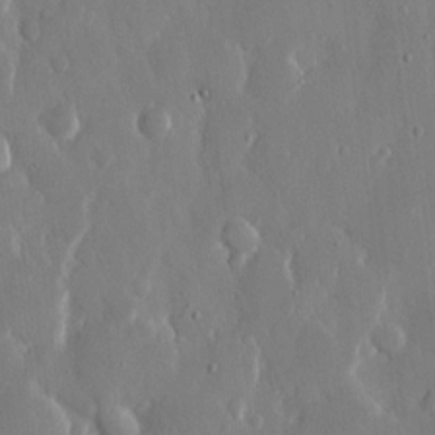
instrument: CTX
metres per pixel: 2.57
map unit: eHh
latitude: 12.7624
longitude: -71.5938
